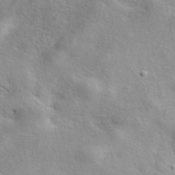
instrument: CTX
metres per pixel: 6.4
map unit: eAb
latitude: 41.7260
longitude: 103.8045
